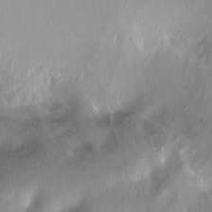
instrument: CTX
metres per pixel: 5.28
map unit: Hto
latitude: -13.2943
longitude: -41.9717
